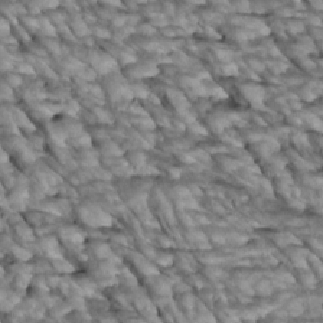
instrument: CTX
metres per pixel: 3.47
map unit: Htu
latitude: 2.2522
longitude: 143.8611
